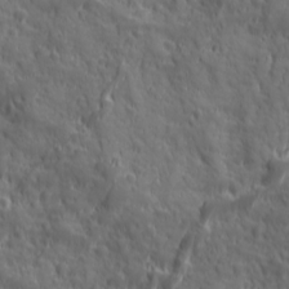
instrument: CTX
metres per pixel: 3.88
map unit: Ave
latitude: 19.3103
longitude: -132.7246
